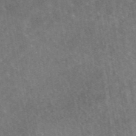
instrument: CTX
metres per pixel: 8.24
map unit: eAb
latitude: 44.9891
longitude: 123.1620
